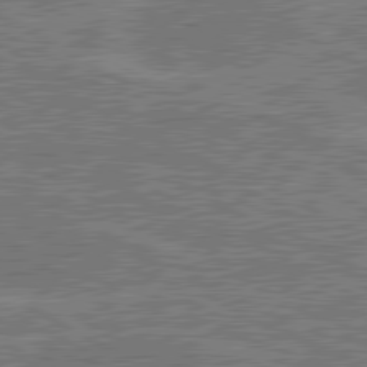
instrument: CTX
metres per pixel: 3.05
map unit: lApd
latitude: 80.5168
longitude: 118.6896
